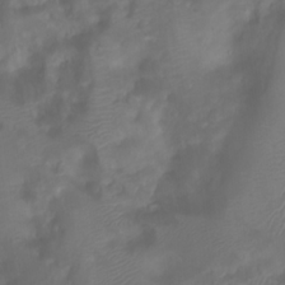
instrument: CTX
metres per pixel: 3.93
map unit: Ht
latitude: 1.8961
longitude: -21.8773
